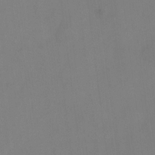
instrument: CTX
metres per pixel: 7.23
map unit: Hto
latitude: -12.4629
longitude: -40.1766
